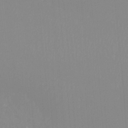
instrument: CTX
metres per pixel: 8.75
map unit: Htu
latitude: -15.0487
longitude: -47.8584
